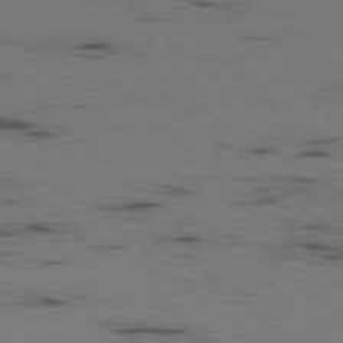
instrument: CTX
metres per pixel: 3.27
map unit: Ap
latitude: -78.1039
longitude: -74.4601
